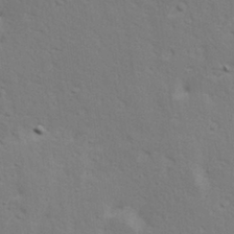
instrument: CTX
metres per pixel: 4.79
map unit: Hve
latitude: 23.6694
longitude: -97.8394
